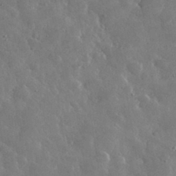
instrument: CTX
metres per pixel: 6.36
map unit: lHvf
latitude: 33.7450
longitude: -87.4048
